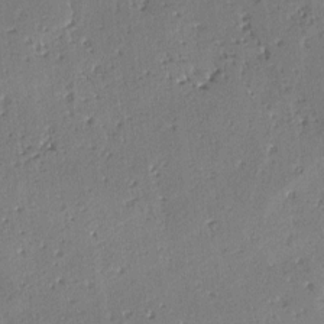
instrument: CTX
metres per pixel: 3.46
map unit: lAvf
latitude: -4.1605
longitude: -112.6301
